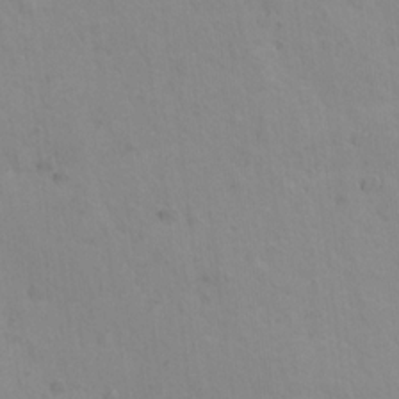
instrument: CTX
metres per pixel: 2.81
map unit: Nhu
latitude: 16.5168
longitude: -33.1592
